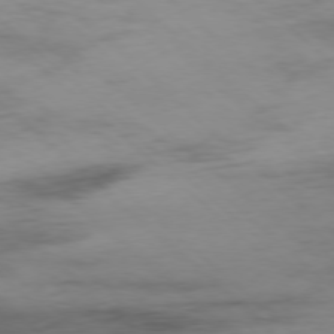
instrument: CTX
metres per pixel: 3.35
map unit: Ap
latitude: -77.8233
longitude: -90.2900
